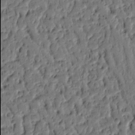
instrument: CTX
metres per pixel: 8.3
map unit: Ht
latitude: 9.1214
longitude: -77.9906
